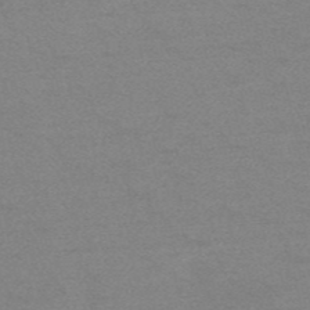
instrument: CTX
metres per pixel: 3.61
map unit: HNb
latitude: -52.1794
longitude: -43.4238
